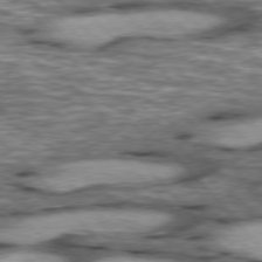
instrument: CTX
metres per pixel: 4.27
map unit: lApd
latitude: 76.4601
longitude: -49.5182
